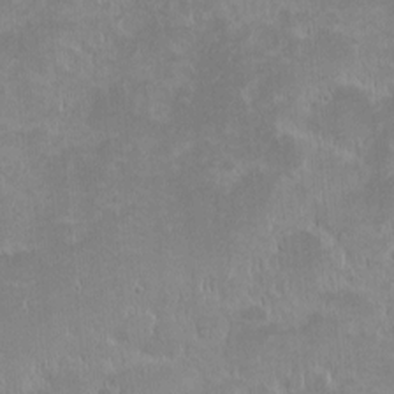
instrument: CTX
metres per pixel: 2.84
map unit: eHh
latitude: -1.8234
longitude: -85.2726
